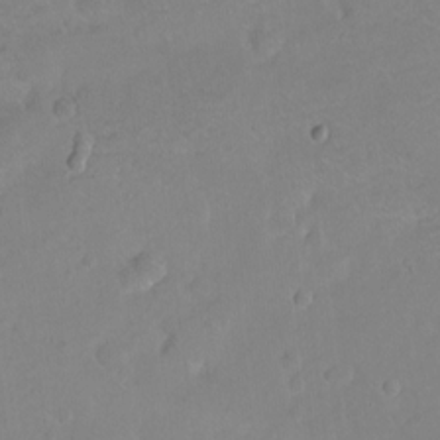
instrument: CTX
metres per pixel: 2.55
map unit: Ht
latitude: -8.4629
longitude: -36.4979
